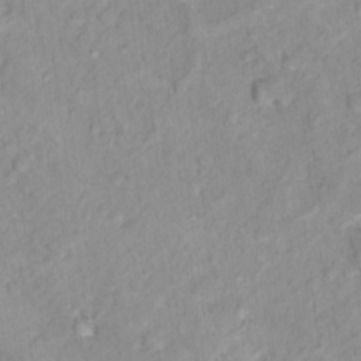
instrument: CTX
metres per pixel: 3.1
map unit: Nhu
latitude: 16.1956
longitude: -31.7261
